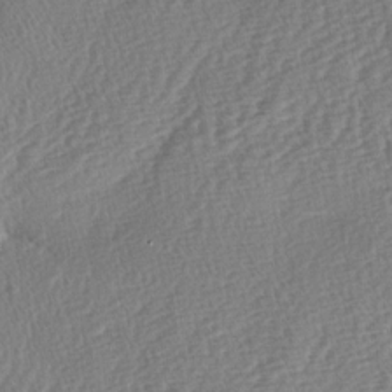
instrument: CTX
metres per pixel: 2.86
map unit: lAa
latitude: -3.1053
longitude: -128.9514
